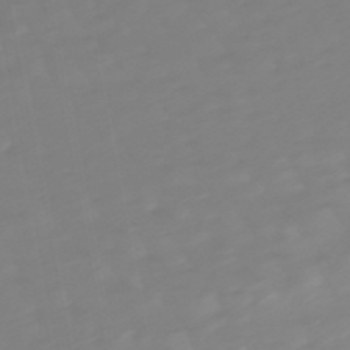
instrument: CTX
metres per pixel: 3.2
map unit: lHb
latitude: -49.1054
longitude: 82.3684
